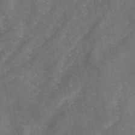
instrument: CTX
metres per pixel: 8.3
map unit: eAb
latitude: 49.4993
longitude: 119.2754
